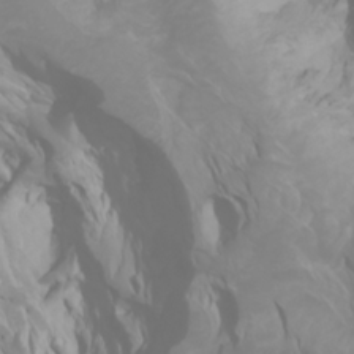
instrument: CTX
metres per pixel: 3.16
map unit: Htu
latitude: -0.7086
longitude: -75.7450
